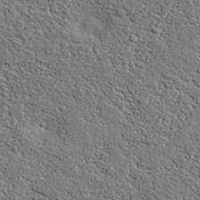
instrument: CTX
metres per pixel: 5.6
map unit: lHvf
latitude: 35.9528
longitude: -86.2522
